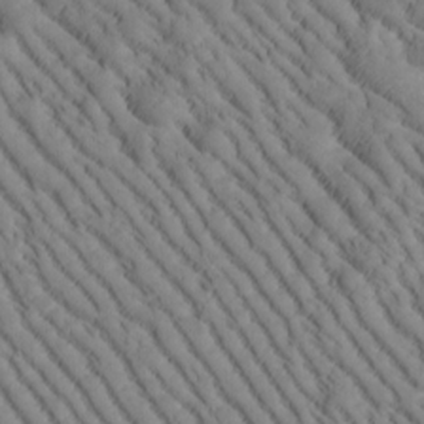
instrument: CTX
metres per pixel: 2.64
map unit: Htu
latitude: -1.4266
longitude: 173.8422
